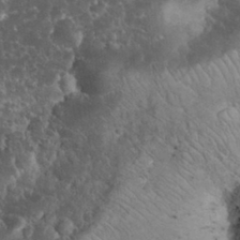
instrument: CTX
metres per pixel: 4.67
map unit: eHh
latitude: 33.1781
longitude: -64.4412
